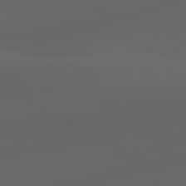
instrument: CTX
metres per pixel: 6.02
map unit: lApd
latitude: 80.8002
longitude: -85.7450
